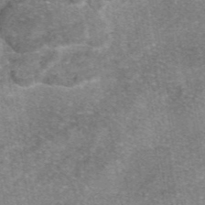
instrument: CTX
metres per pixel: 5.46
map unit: eAb
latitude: 46.9514
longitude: 102.5196
